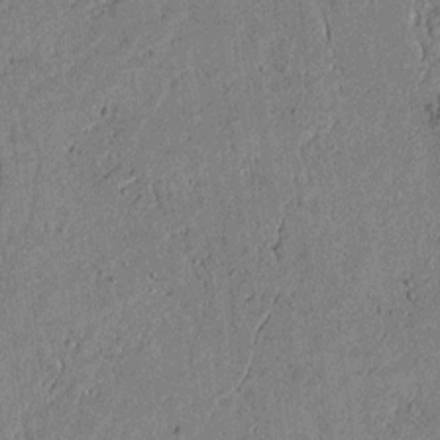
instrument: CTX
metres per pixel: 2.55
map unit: lAvf
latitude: 5.9339
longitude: 168.1227
